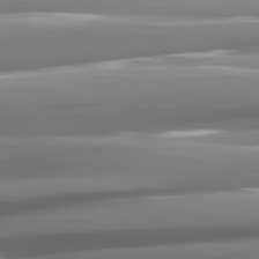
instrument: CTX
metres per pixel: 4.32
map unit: lApd
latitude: 81.5182
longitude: -142.5735
